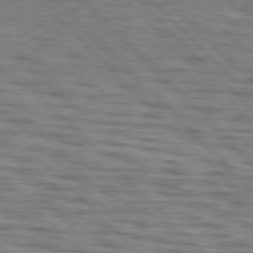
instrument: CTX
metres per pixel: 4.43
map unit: lApd
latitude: 76.9136
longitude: -70.9136
